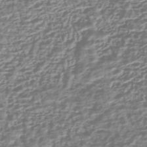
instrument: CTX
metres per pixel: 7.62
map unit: HNhu
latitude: -43.6532
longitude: 106.6519
